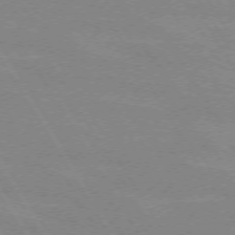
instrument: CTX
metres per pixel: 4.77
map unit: lApd
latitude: 72.1011
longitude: -56.3278
